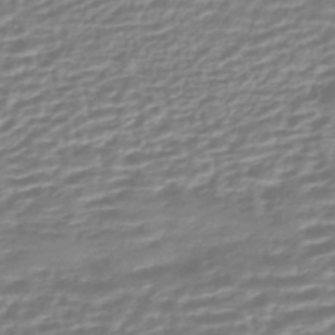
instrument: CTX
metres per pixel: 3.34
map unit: HNhu
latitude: -44.1606
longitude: 99.5966
